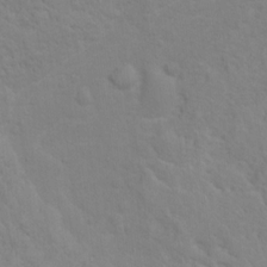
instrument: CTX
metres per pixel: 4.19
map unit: Ht
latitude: 12.8002
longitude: -40.8191
